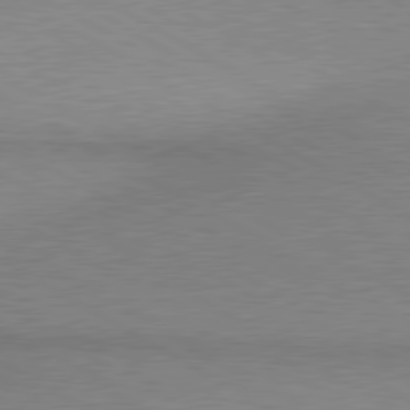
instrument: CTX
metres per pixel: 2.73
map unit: lApd
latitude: 80.1011
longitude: 166.0283
